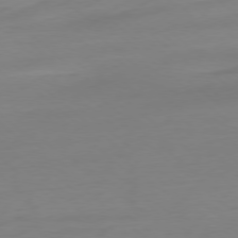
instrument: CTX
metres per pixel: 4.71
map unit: Ap
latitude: -78.5007
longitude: -67.0458
